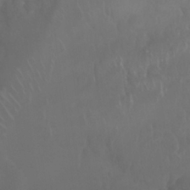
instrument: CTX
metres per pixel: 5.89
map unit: Nhu
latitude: 25.0458
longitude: -61.5371
